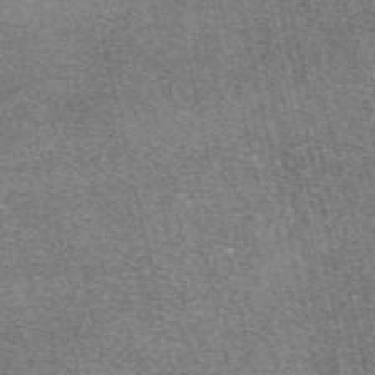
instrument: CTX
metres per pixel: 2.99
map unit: eAb
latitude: 48.3089
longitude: 104.6707
